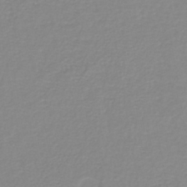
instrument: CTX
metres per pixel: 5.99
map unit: lHb
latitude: -40.0850
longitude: 61.0298
